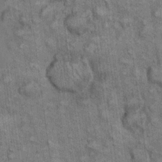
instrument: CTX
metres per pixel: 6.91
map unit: eHh
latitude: 22.8002
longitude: -60.7813
